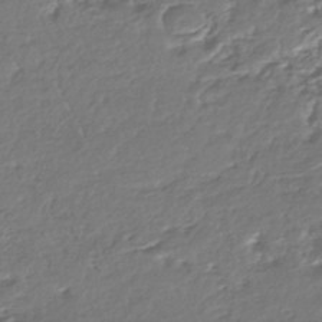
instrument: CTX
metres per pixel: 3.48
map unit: HNhu
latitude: -43.6154
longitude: 107.5022
